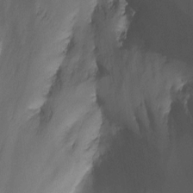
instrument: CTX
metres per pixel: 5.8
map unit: Nhu
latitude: -7.1431
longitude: -50.3089
